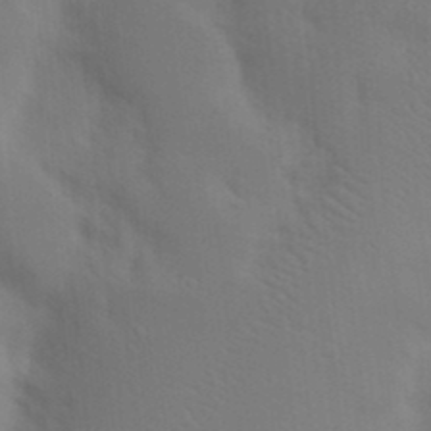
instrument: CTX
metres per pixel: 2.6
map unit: Nhu
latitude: 19.1592
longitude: -73.1593
